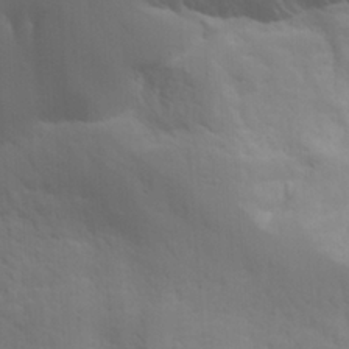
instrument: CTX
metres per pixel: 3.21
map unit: Aa
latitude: 26.1200
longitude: -131.2915
